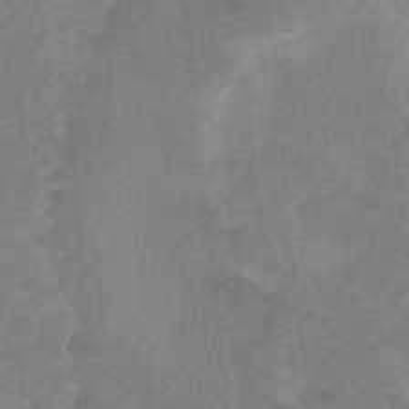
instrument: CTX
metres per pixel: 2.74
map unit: Nhu
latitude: -0.3873
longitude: -16.7624
